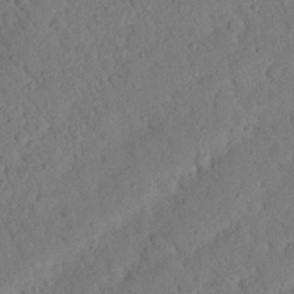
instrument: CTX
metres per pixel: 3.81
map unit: Nhu
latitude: 20.8380
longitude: -77.8583
